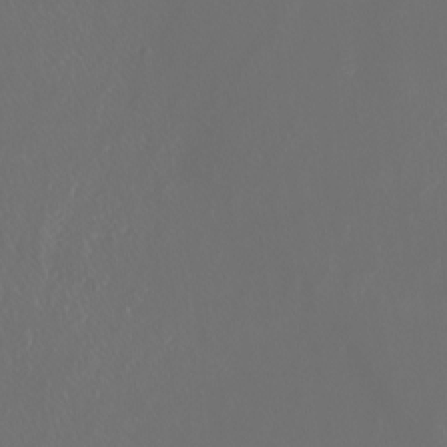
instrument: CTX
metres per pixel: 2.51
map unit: Nhu
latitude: -7.4454
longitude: -91.4426
